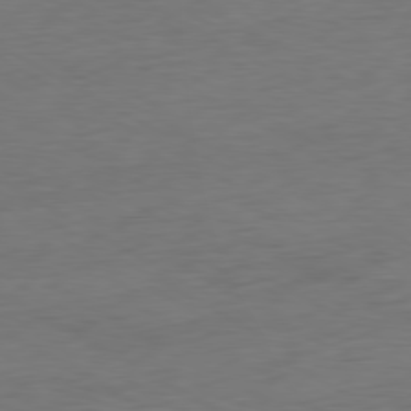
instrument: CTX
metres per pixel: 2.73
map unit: Ap
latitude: -80.3495
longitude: -102.7624
